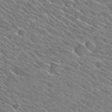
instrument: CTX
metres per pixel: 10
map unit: Hto
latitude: 30.1200
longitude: -45.3859
